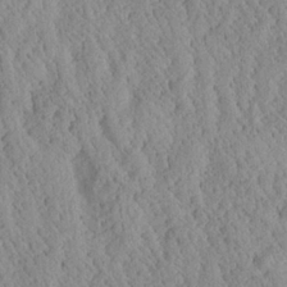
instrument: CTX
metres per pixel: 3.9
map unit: Aa
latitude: 24.6301
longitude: -133.9339
